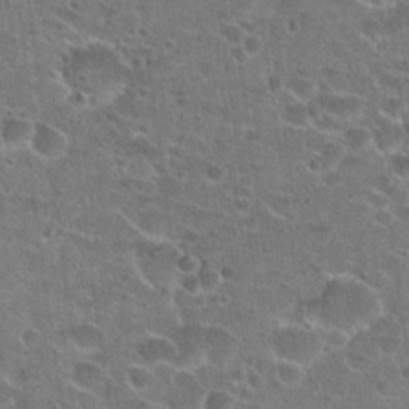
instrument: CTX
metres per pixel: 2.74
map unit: Hto
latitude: 22.2900
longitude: -43.2915
